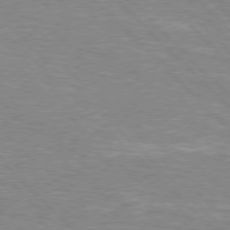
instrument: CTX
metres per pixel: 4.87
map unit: Hpe
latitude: 76.8380
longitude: -151.8772
